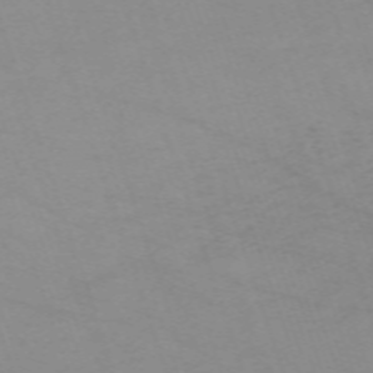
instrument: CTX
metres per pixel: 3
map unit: eHh
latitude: -64.5952
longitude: 52.8219
